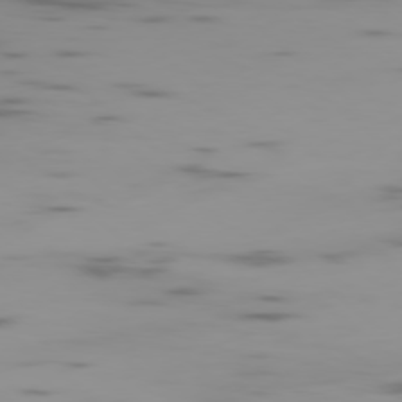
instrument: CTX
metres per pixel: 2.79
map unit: Ap
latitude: -78.2739
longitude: -62.8758
